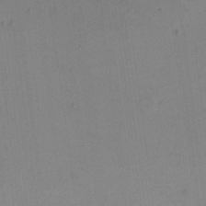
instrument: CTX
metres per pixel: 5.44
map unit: eHh
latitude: 16.5168
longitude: -67.4615
